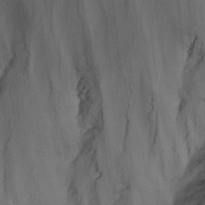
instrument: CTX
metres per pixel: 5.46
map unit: Nhu
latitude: -14.7652
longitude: -57.7449
